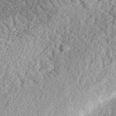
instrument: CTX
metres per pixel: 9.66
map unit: eHh
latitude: 36.3090
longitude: -78.9892
